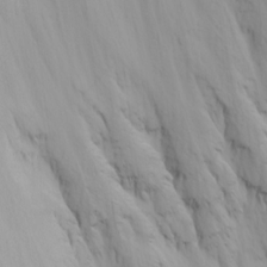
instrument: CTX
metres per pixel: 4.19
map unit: Nhu
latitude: -4.3684
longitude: -83.7638
